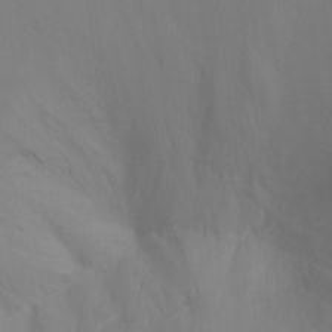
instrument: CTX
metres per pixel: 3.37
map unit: Ht
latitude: -8.2739
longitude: -28.5734
